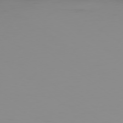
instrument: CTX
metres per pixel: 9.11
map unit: Ap
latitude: -79.0675
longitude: -95.3671
